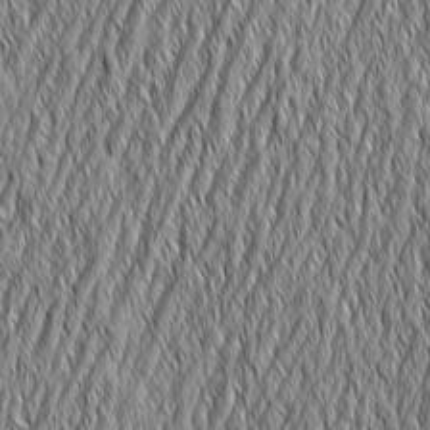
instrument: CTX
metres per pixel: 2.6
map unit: Aa
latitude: 6.6868
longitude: -129.6316
